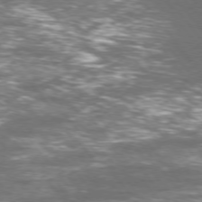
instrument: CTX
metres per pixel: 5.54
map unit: Ap
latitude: -77.0675
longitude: -72.1578
